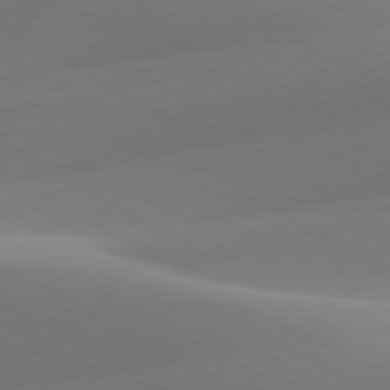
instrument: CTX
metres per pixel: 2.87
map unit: lApd
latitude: 79.9717
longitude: -93.8772
